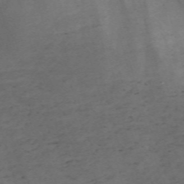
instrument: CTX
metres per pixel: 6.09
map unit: Nve
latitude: -59.2942
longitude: 64.5196
